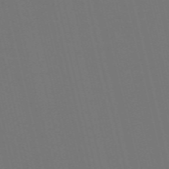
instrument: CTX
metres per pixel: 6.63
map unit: Nve
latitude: -59.5399
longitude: 61.0675
